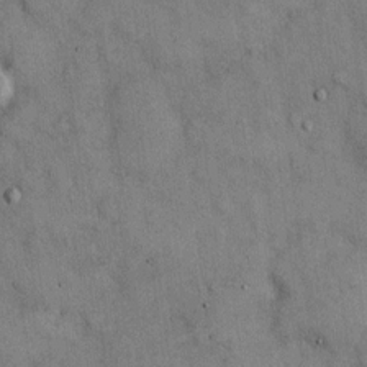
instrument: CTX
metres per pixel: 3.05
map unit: Hto
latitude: 13.4427
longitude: -60.3089
